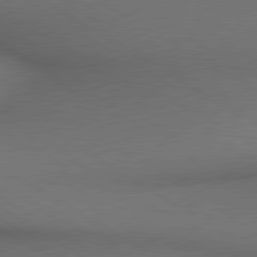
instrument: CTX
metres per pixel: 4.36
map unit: lApd
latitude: 80.2711
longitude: 136.6518
